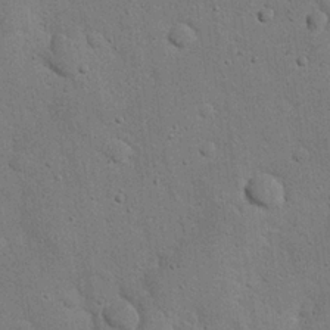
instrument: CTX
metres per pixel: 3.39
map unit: Nhu
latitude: 21.9150
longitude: -76.6679
